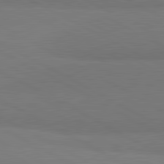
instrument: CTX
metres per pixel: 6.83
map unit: lApd
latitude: 81.7450
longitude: 159.7666
